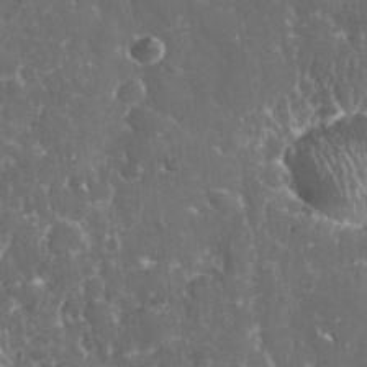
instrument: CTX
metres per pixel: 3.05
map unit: eHh
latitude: 33.2726
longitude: -62.5735
